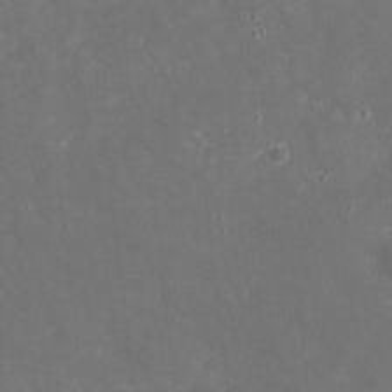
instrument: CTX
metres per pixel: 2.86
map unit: eHh
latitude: 4.4034
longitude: -70.1200
